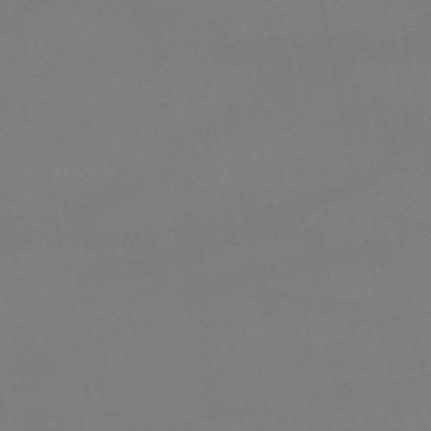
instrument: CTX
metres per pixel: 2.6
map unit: HNb
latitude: -51.9367
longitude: -42.5168
